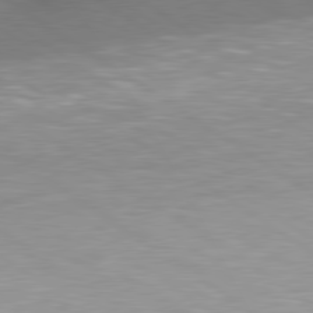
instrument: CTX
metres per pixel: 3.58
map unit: lApd
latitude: 79.4994
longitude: -154.3467
